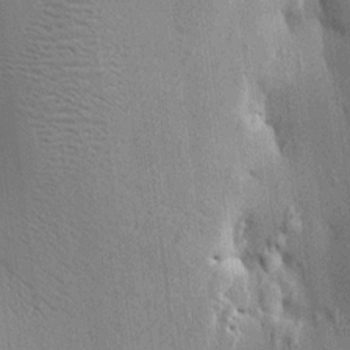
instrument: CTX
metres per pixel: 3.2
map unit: HNhu
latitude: 12.4034
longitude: 9.9178
